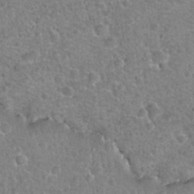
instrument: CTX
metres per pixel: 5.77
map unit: Hto
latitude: 21.5182
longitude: -47.6883
